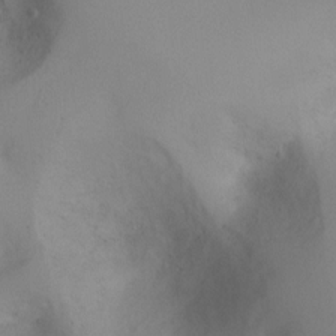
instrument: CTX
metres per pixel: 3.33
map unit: Ht
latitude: -7.2187
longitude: -23.6316
